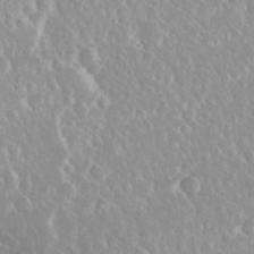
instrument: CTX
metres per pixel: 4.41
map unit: Nhu
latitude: 29.1781
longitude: -61.3670
